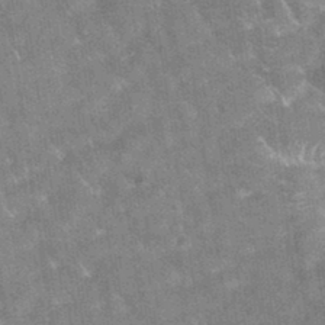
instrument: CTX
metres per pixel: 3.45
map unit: eAb
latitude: 34.5923
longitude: 111.1431
